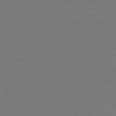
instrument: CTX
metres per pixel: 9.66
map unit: HNb
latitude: -47.2565
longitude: -44.1578
